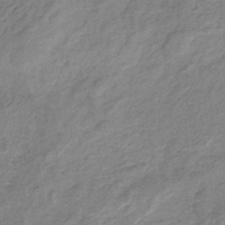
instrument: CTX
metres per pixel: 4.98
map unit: HNb
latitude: -32.5574
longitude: 61.9367
